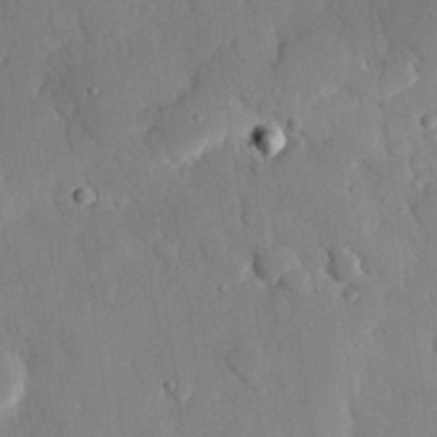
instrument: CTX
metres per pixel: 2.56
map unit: eHh
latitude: 28.0255
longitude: -79.8017
